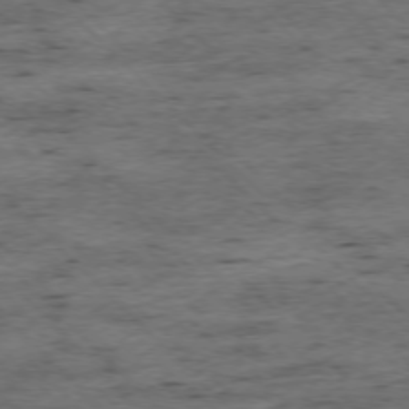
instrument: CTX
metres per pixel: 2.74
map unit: Ap
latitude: -76.6896
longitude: -86.8380
